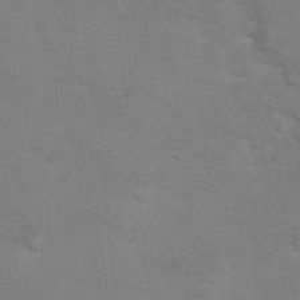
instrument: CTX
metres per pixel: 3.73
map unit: Hto
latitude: 10.8947
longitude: -35.7827
